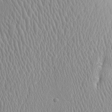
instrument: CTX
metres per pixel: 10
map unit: Aa
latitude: 31.7261
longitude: -143.5182
